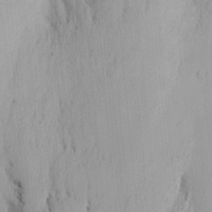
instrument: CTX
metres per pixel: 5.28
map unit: Nhu
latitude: -5.8233
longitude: -68.5923
